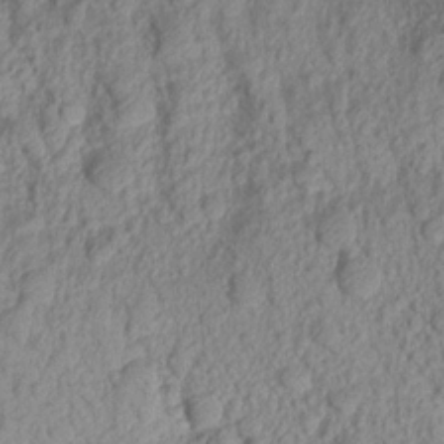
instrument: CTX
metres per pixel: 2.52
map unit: Aa
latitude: 17.8017
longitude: -146.7058
